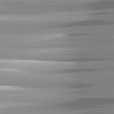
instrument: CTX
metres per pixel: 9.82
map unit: lApd
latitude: 81.7827
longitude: -141.0269
